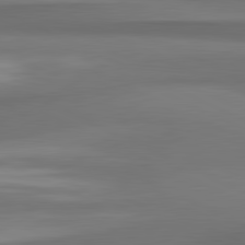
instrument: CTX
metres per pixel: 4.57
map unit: lApd
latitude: 81.6694
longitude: 173.0297
